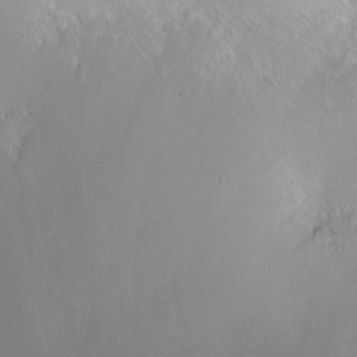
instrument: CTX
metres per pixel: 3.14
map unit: HNhu
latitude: -1.6722
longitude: 11.5210
